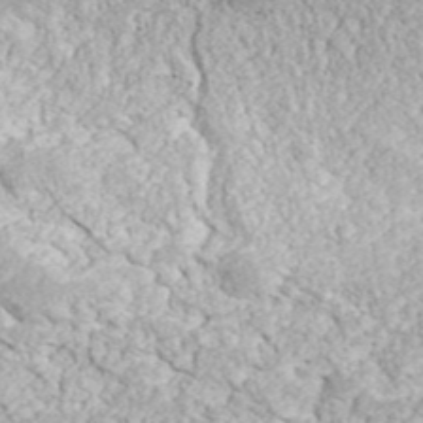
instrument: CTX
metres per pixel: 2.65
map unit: ANa
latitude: 43.5182
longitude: 36.9919
